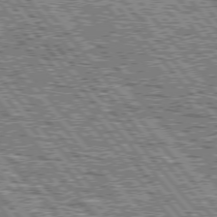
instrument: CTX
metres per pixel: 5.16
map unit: lApd
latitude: 76.2522
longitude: -75.9528
